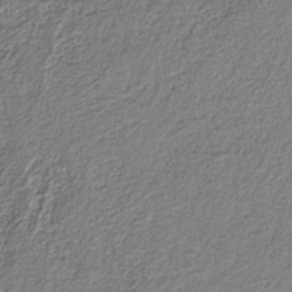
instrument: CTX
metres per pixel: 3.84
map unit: eAb
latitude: -38.9920
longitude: 51.3887
